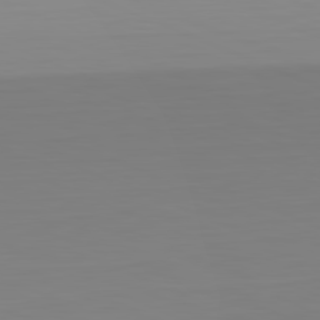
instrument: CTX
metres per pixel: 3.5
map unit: Hpe
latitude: -82.0850
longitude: 6.9541
